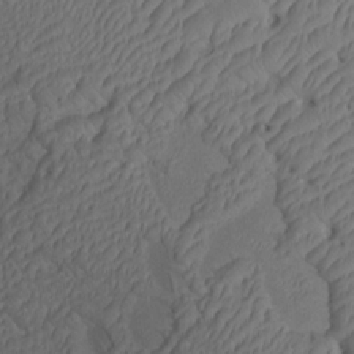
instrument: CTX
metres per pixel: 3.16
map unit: HNhu
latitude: 9.7639
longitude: 15.3321
